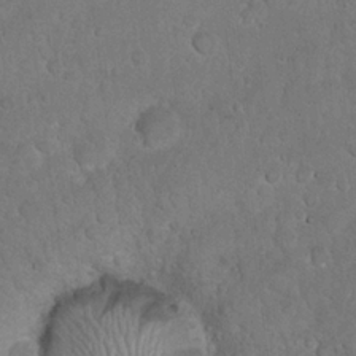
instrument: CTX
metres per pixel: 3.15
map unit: eHh
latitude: 22.2333
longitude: -58.5924
